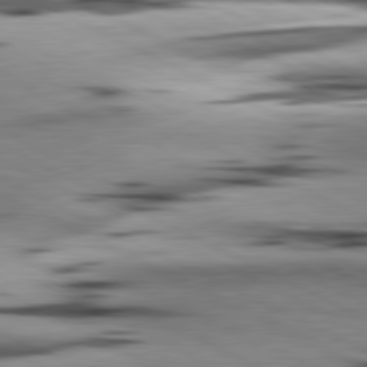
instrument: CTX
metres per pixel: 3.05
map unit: lApd
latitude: 80.9703
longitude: 156.1795
